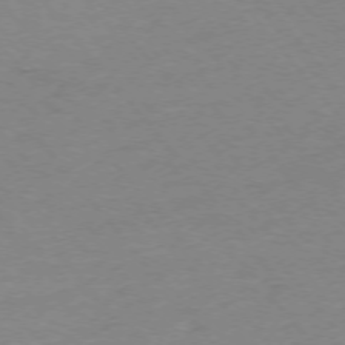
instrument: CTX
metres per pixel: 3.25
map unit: Ap
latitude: -75.3888
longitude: -81.3482
